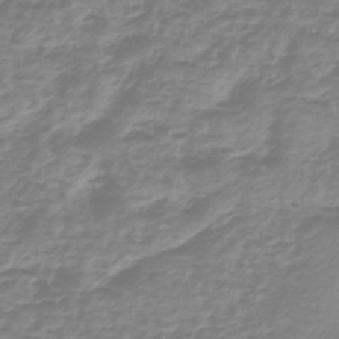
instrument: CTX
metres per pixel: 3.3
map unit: lHb
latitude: -40.8219
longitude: 64.5952
